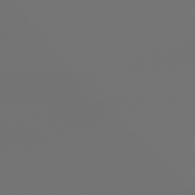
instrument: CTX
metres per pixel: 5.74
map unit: lApd
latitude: 78.9136
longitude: 177.9178
